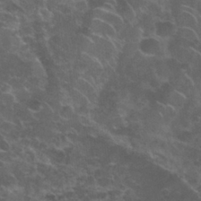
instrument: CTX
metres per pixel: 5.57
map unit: Nhu
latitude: 28.2900
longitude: -60.9324
